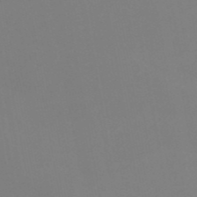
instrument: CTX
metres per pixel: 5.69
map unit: HNb
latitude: -51.0297
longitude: -50.4790
